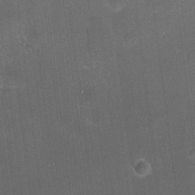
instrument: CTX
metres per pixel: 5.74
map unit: HNhu
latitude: 11.1592
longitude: 10.6519
